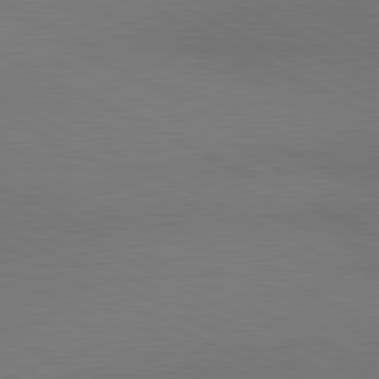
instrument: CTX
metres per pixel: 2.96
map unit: lApd
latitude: 81.1403
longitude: 149.4077
